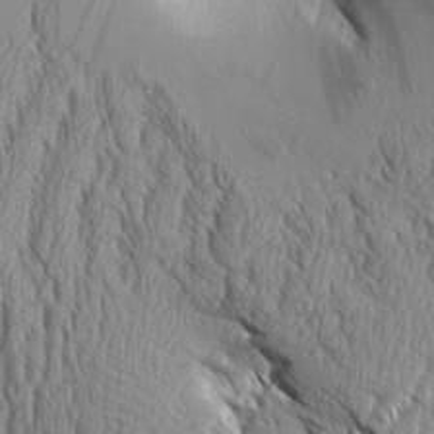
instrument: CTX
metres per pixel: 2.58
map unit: Aa
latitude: 8.2901
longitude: -129.3482
